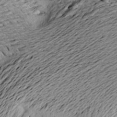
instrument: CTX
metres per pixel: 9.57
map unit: Aa
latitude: 20.4412
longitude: -148.8569
